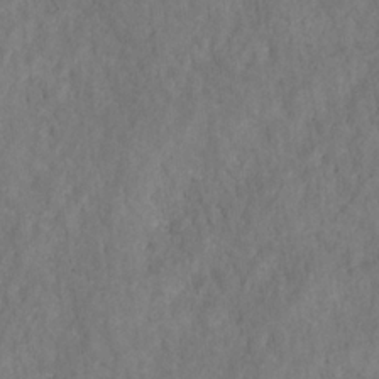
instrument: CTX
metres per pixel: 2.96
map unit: HNhu
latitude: -28.7274
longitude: 73.2754
